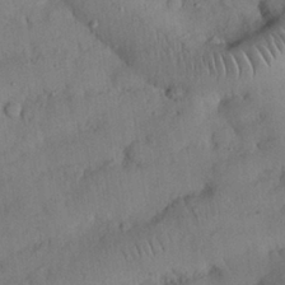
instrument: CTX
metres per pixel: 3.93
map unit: Nhu
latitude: 27.2159
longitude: -69.0459
